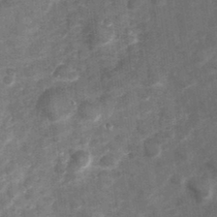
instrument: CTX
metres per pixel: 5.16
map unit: Hve
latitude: 32.9325
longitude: 151.5399
